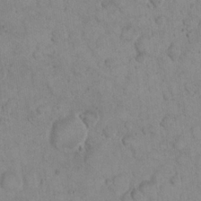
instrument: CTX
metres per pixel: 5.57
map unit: eHh
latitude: 23.0269
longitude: -58.6113
